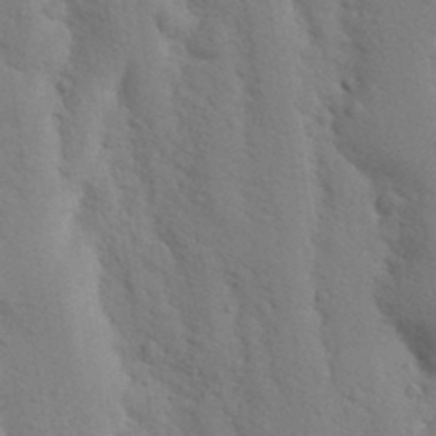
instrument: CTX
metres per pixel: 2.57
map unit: Nhu
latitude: 18.2333
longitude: -76.1200
